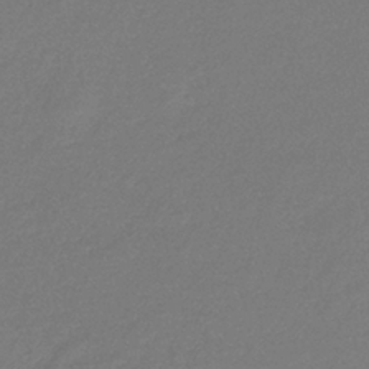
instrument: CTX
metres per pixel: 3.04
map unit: eHb
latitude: -37.0675
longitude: 78.9352
